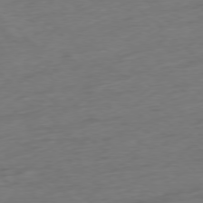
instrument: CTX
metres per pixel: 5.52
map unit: Ap
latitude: -78.0850
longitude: -79.0270
